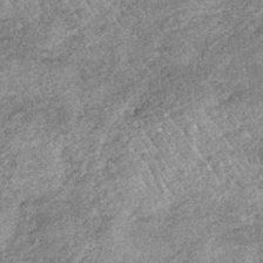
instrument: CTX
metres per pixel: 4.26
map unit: lHb
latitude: -36.7652
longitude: 66.7653
